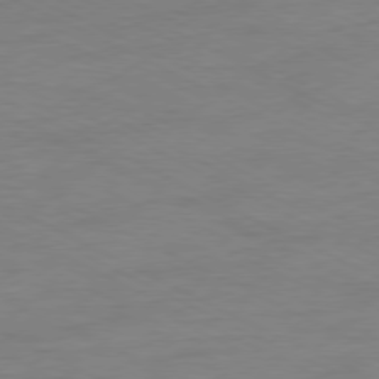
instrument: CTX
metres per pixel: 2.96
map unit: Ap
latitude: -77.8611
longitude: -74.1011
